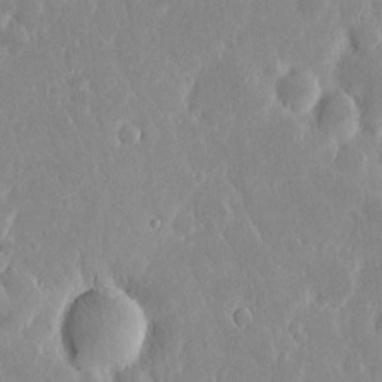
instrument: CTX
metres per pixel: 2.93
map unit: eHh
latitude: 6.2145
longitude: -70.1578
